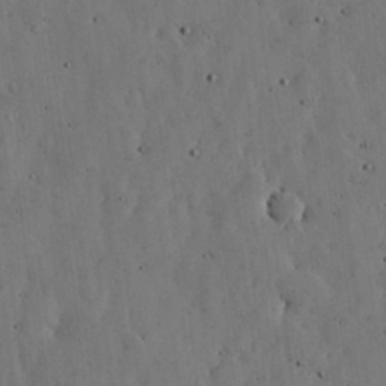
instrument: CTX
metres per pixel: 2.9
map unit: lHvf
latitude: 19.1781
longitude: -114.1955
